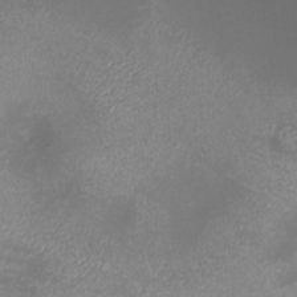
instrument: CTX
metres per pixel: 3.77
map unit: eHh
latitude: -6.7652
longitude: -78.1011
